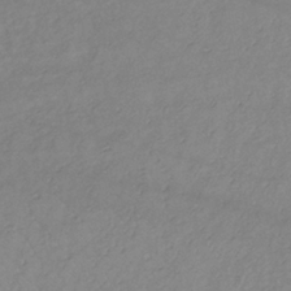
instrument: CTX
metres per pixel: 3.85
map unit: lHb
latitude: -34.6707
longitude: 71.6533
